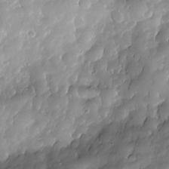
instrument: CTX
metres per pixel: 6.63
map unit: Nhe
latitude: -30.3306
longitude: -140.5356
